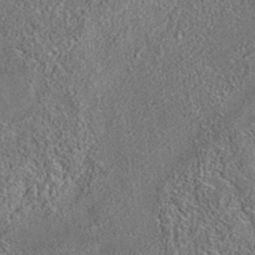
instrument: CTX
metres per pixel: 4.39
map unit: eAb
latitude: 35.6694
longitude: 112.2362
